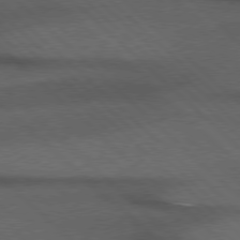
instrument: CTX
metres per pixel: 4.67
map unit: Hpe
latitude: 77.1592
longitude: -157.2348
